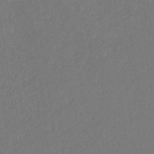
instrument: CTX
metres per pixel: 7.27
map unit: eHb
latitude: -30.8975
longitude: 67.8611
